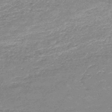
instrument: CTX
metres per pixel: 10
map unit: HNb
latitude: -48.4062
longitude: -39.3482
